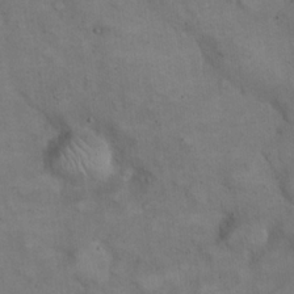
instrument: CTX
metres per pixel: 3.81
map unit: eHh
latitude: 21.9528
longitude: -61.4615
